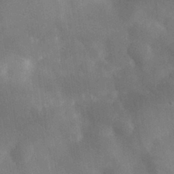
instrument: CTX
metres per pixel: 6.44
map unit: eHh
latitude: 31.1404
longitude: -72.6302
